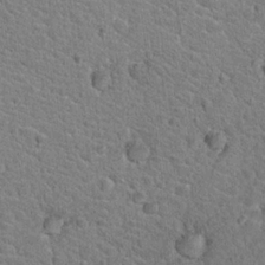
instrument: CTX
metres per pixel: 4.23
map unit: Hto
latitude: 19.2915
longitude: -33.4804
